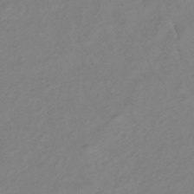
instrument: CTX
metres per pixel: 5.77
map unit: lHb
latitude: -34.9920
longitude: 70.2740
